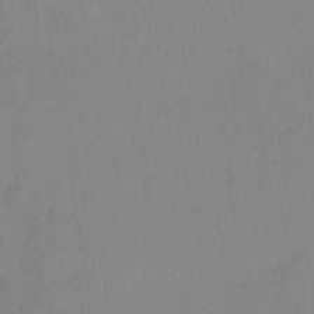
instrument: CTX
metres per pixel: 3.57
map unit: Nhe
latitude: -36.6707
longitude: -177.4615
